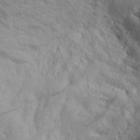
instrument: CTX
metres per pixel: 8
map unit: Aa
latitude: 28.0444
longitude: -146.3657
